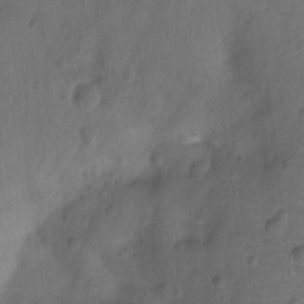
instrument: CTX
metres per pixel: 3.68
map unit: Ht
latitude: -10.5952
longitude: -22.3845
